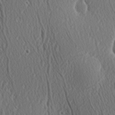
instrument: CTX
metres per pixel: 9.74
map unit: Hve
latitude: 2.4034
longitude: -124.5167
